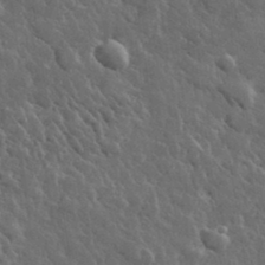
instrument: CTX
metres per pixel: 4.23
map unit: lHvf
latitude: 34.2333
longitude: -86.7435
